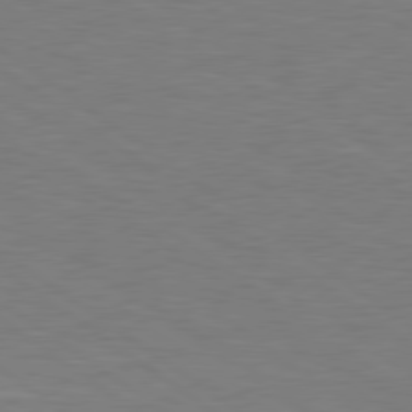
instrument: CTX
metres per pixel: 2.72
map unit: Hpe
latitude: 78.8947
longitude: -127.4993
